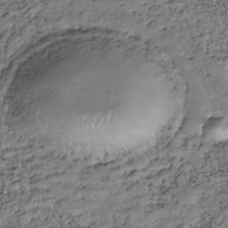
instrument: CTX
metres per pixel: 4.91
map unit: HNhu
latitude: -36.4440
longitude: 33.6911
